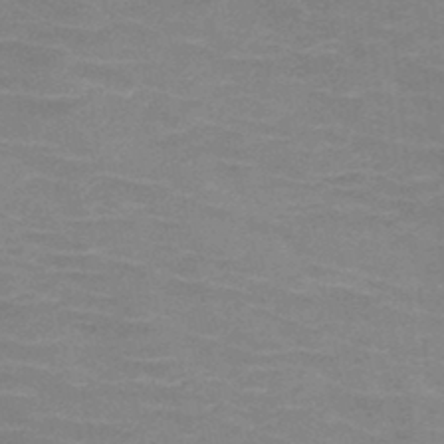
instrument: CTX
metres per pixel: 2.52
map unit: HNb
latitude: -46.7274
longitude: -46.2523
